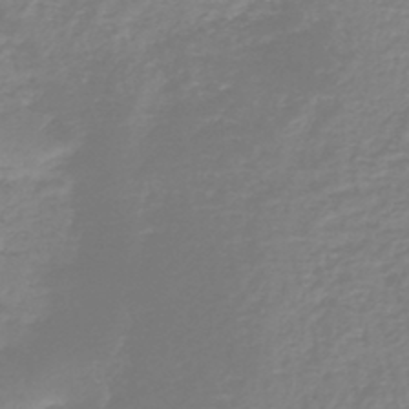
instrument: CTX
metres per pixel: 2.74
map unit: HNb
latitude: -44.9164
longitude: -42.4412
